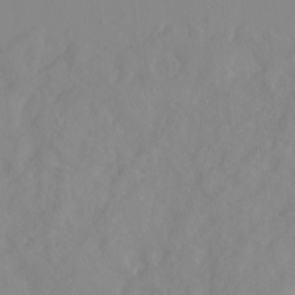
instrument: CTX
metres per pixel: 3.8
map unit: Hto
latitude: -8.1417
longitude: -41.0269
